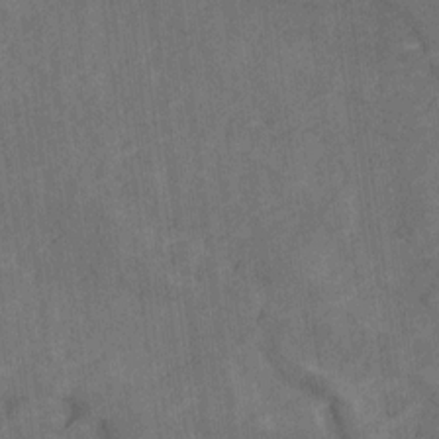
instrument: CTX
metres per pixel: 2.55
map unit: Ave
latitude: 18.6490
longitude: -135.5938
